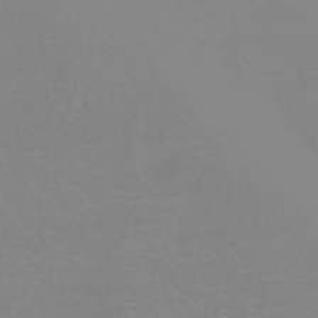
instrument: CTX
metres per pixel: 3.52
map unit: HNb
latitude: -45.7100
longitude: -42.1767
